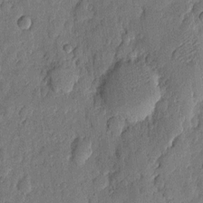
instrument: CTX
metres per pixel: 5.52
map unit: eHh
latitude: 5.9339
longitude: -71.1403
